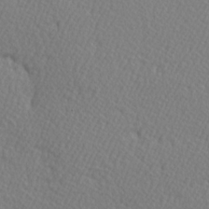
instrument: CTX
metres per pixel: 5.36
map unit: Hve
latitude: 3.3292
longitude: -124.3656
